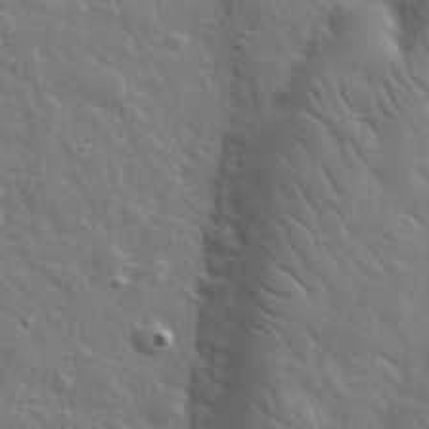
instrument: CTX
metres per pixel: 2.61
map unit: lHvf
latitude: 34.1388
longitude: -82.1011
